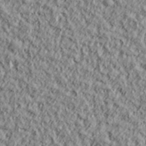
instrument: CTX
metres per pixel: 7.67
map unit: lHvf
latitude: 38.1389
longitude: -91.8772
